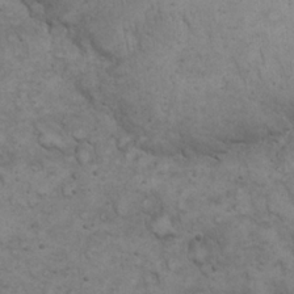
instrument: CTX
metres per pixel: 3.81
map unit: eHh
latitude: 20.4979
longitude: -59.4238
